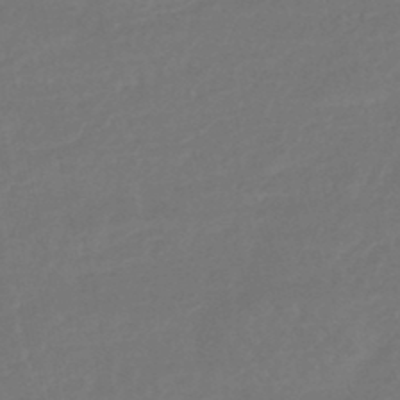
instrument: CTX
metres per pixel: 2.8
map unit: eHb
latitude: -46.2928
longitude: 84.5006
